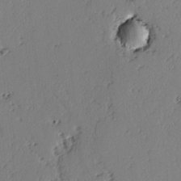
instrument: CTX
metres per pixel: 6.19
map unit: lAvf
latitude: -2.7085
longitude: -106.2334
